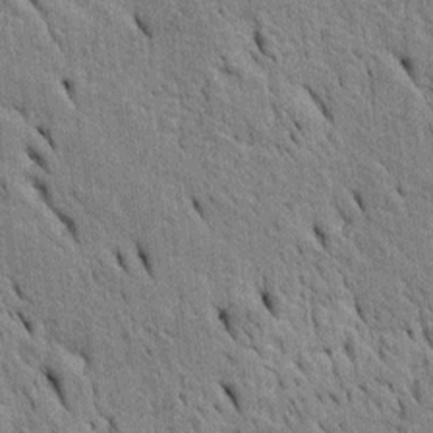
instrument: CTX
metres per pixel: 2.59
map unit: Htu
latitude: -4.2739
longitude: 152.5384
